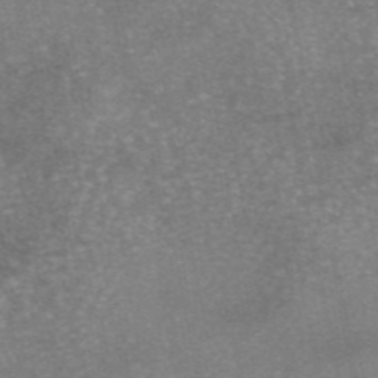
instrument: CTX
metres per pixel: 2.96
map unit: eAb
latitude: 46.2712
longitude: 104.8408
